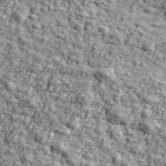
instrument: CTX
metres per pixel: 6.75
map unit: Ave
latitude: 43.1403
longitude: -110.8191
